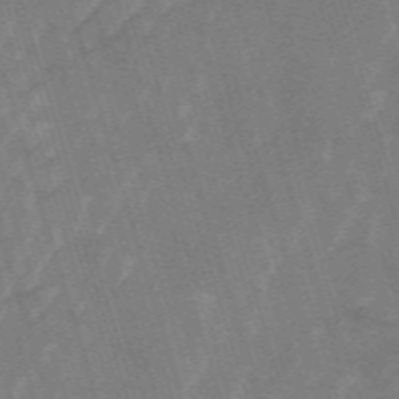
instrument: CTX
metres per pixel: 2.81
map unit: HNb
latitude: -53.6910
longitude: -42.6113
